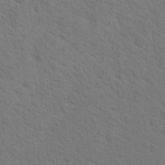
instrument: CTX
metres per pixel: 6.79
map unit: Nhu
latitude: 18.1955
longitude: -33.9906
